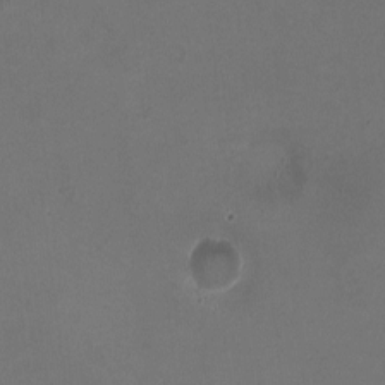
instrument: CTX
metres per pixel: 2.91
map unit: HNhu
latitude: -2.8974
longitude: -3.4048
